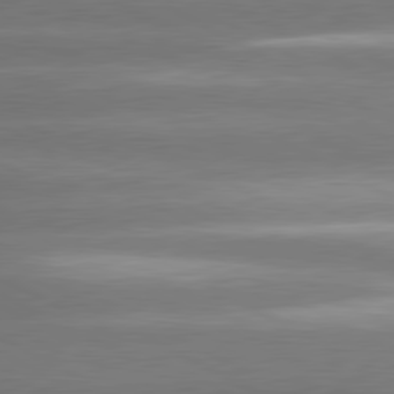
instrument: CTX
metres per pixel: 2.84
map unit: lApd
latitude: 80.9514
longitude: -135.2348
